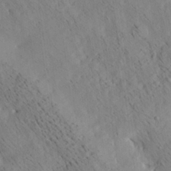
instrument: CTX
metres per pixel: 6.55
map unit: Ave
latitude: 21.6883
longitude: -140.2711
